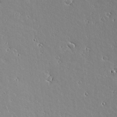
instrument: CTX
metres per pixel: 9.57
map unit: Aa
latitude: 18.1766
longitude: -126.9703
